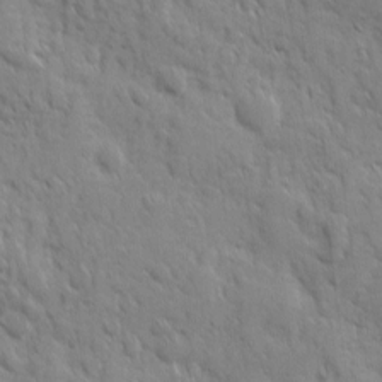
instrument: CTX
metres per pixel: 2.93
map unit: Ave
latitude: 10.0633
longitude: -103.7449
